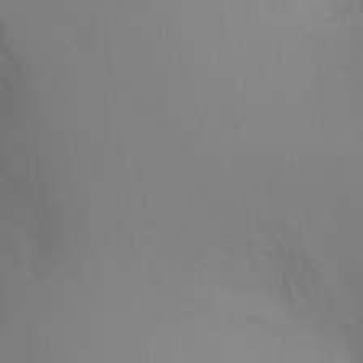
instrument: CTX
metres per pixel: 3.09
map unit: Ht
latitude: -8.7463
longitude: -32.3089
